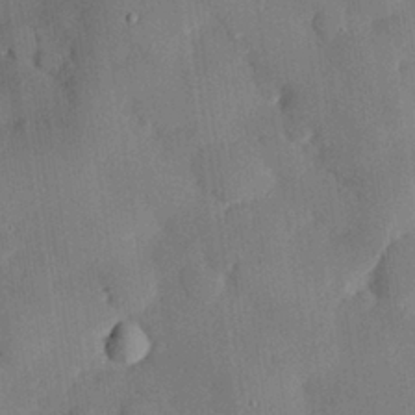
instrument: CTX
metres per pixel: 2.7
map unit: eHh
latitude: 28.5546
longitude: -81.8583
